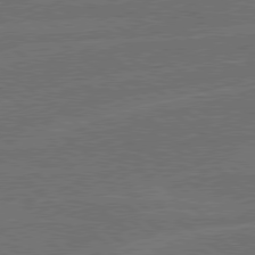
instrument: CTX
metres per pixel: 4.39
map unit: lApd
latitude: 79.2726
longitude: -123.7827
